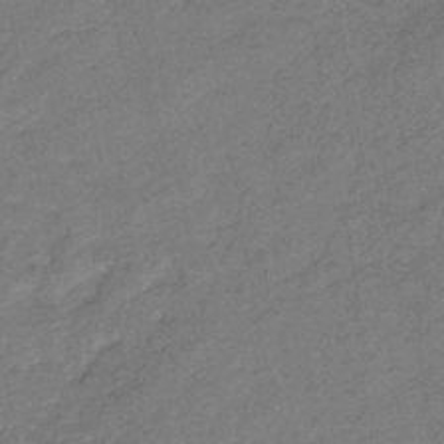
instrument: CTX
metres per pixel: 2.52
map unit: eHb
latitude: -43.1998
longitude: 84.5195
